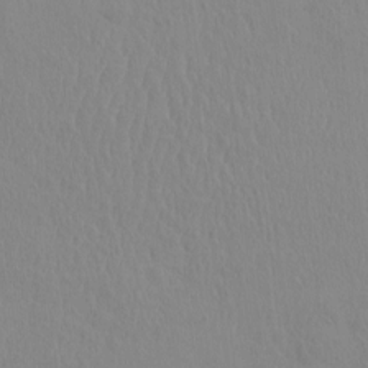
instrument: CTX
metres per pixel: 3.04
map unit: eHh
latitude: -2.1227
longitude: 19.2943
